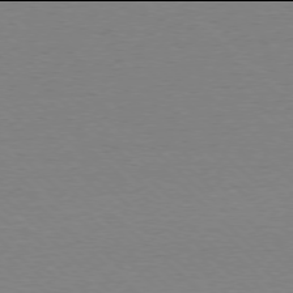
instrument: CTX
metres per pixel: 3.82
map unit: Ap
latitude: -78.0094
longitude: -62.2334
